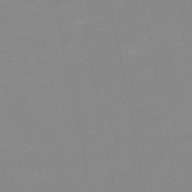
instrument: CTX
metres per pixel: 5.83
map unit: HNb
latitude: -49.3699
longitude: -40.5923
